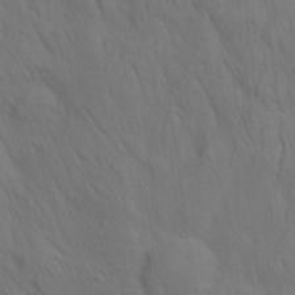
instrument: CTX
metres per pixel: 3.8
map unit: lAa
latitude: 21.8773
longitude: -138.2333
